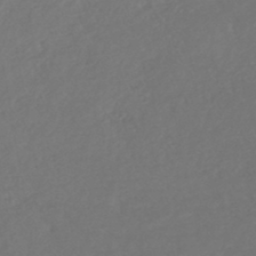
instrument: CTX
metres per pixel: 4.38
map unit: lHb
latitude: -43.7855
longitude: 75.8801
